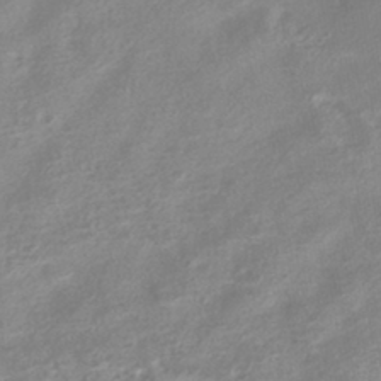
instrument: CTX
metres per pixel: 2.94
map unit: HNhu
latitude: -42.4062
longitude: 91.2376
